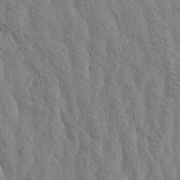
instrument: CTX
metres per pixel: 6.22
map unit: Htu
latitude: -3.4643
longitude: 170.6141
